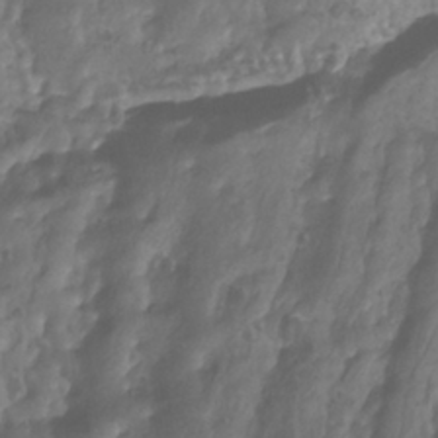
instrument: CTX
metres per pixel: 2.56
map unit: Htu
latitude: -12.9920
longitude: -69.7639
